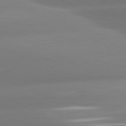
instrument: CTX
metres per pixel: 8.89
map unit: lApd
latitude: 80.9514
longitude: -160.0633
